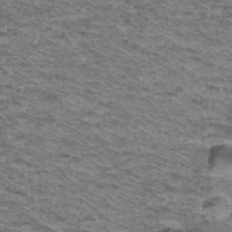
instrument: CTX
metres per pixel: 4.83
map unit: Hto
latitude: 37.4427
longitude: -46.5357
